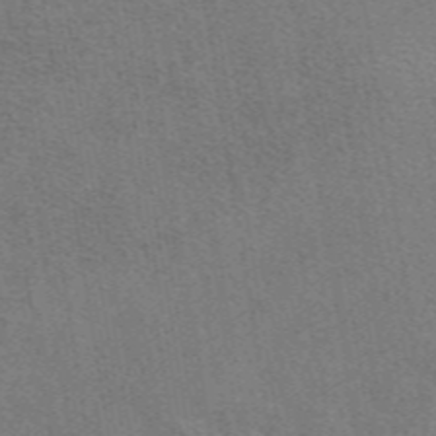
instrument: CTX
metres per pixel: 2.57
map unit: eAb
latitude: 48.8380
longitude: 115.1998
